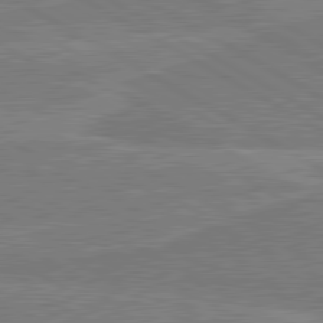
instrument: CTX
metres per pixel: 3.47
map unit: lApd
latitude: 80.6679
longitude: 169.1998
